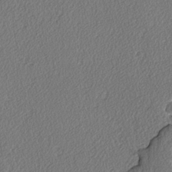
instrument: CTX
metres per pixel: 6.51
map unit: lAvf
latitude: -3.6721
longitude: -107.8583
